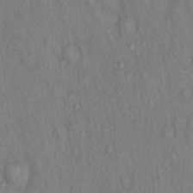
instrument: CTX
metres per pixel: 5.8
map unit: Hto
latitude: 15.5560
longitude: -60.5357
